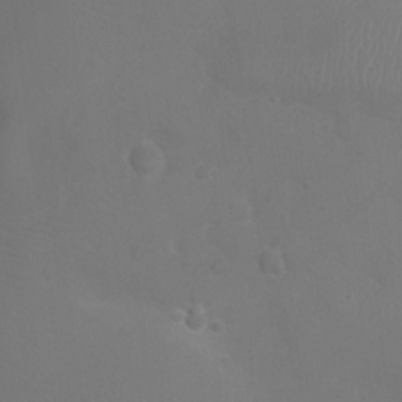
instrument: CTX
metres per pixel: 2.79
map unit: Ht
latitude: -3.6343
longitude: -19.0458
